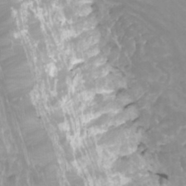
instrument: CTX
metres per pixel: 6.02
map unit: Htu
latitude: -10.4062
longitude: -74.9892
